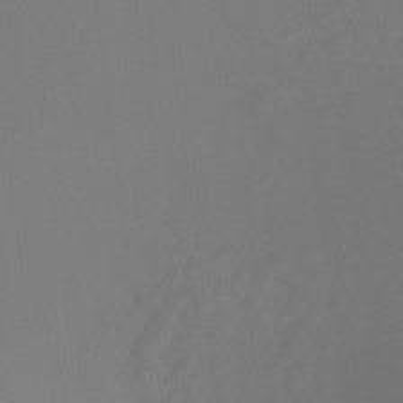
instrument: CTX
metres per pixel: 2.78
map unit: Ht
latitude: -13.2187
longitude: -44.5923
